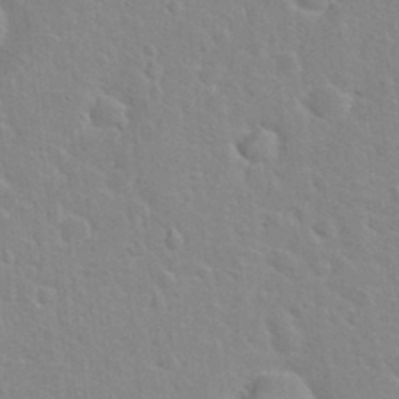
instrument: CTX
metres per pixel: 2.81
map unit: Hto
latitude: 21.4616
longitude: -47.3482
